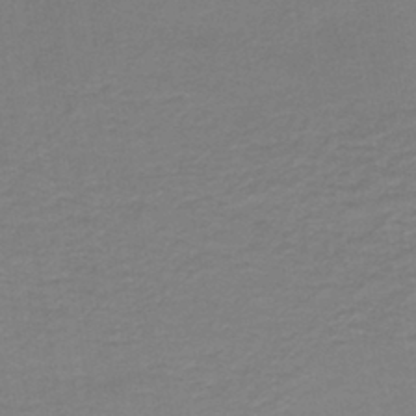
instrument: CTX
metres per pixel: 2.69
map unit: lHb
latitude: -41.5021
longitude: 52.7652
